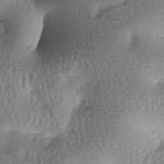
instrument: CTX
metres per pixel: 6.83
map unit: lAa
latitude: -7.1431
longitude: -127.4804
